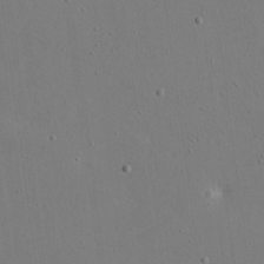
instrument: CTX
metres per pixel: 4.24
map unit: eHh
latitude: 17.2726
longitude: -71.1781
